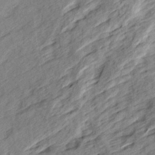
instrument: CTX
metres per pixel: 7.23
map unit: Ave
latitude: 15.8017
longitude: -137.3860
